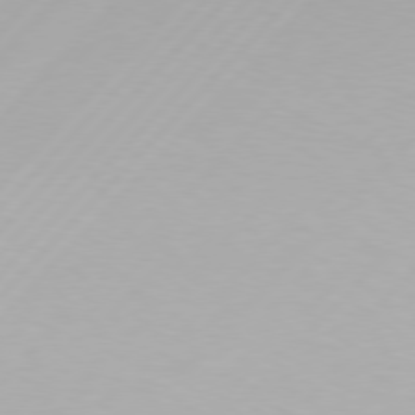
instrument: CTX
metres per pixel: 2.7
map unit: Hpe
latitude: 77.2348
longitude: -137.8584
